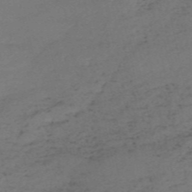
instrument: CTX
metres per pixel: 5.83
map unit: HNb
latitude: -55.7478
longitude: -43.6505
